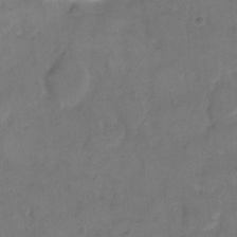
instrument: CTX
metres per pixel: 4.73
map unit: eHh
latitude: 12.6869
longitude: -65.6694
